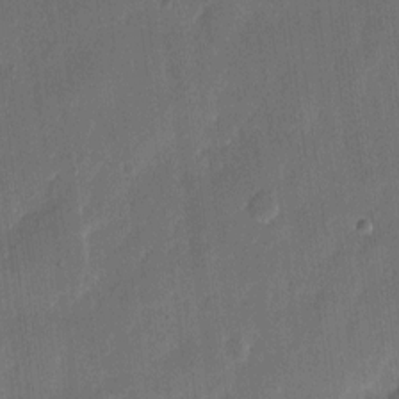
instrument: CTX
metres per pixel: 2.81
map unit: eHh
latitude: 8.4223
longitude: -68.7813
